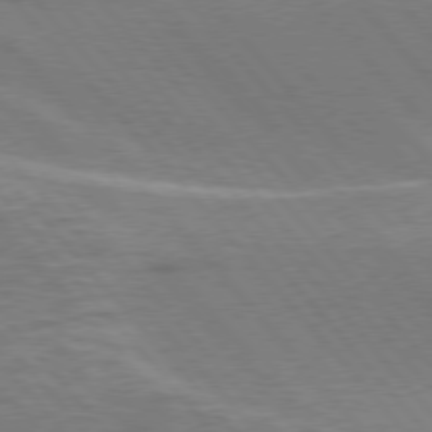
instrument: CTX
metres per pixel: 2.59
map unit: lApd
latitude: 76.3845
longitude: -63.3482
